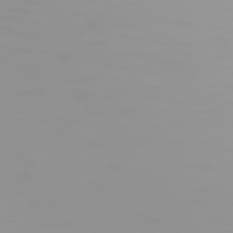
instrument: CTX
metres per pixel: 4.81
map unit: Hpe
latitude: 74.4412
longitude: -128.6679
